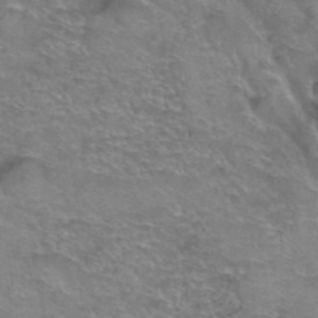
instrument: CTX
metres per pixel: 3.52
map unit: Hto
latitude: 39.4993
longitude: -43.2915
